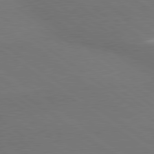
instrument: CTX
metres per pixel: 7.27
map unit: lApd
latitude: 79.4238
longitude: -177.3104
